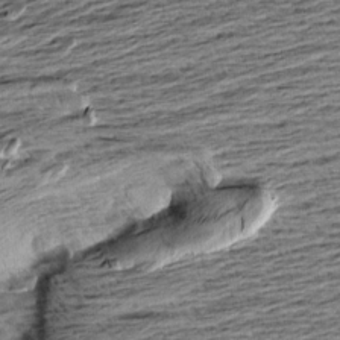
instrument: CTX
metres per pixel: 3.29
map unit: Aa
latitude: 8.3467
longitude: -139.2537
